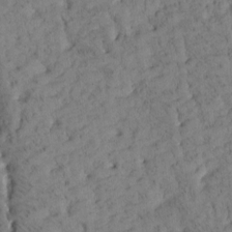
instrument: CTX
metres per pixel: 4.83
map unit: Htu
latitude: -4.2928
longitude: 173.6911
